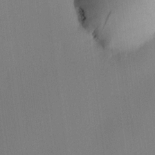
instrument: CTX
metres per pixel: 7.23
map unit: HNhu
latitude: 13.4804
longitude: 12.4062
